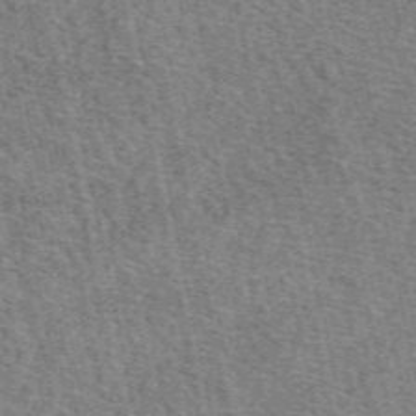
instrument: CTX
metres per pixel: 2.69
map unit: eAb
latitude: 50.8758
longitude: 113.4643
